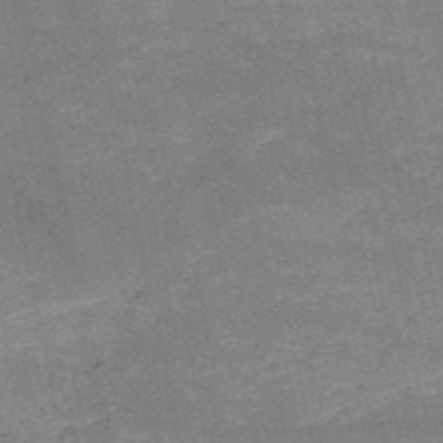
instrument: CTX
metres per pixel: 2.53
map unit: HNb
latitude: -52.9163
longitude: -40.0444
